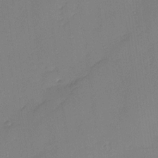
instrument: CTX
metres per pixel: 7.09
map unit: Nhu
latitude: 1.4237
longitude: -75.4804
